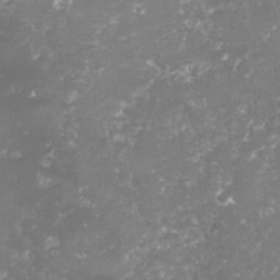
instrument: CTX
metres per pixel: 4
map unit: lHvf
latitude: -15.7667
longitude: -98.7246
